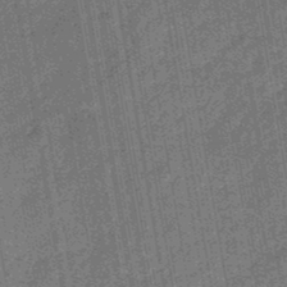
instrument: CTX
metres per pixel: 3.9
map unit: eHb
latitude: -45.7856
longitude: 87.3132
